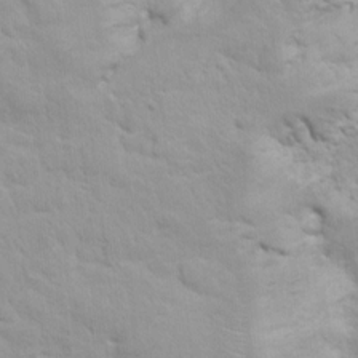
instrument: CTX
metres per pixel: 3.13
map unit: Hto
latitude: 8.2901
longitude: -31.3293
